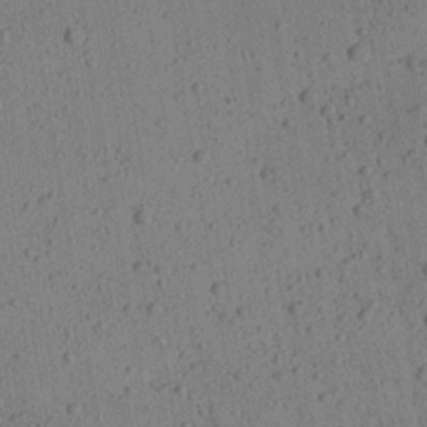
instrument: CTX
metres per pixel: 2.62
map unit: Aa
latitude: 23.0458
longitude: -143.0081
